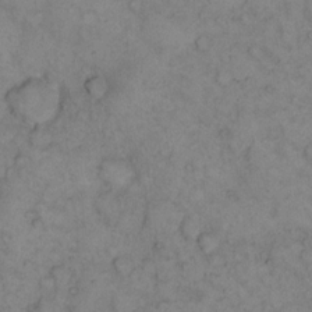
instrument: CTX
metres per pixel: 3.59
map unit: eHh
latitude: 14.1200
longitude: -63.3671
